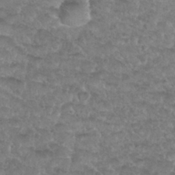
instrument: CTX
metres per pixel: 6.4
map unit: Nhu
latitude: 29.3670
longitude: -49.9717
